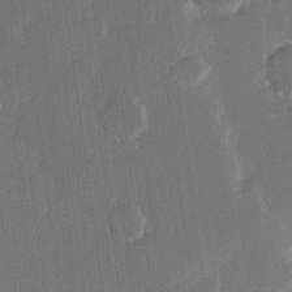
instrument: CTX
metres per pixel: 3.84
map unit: Hve
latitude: 22.6868
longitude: 147.6722
